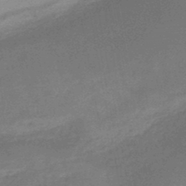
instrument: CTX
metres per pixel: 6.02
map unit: eHb
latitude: -45.7667
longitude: 79.8611
